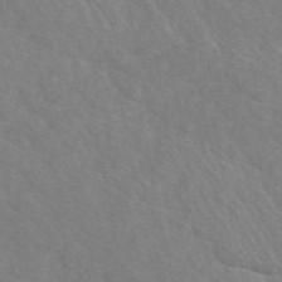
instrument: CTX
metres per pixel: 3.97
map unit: eAb
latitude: 49.7639
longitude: 118.2362
